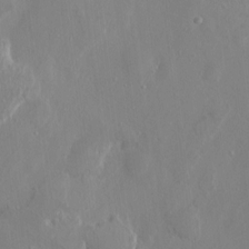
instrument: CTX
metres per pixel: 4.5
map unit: HNhu
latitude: 6.4790
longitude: -4.6113
